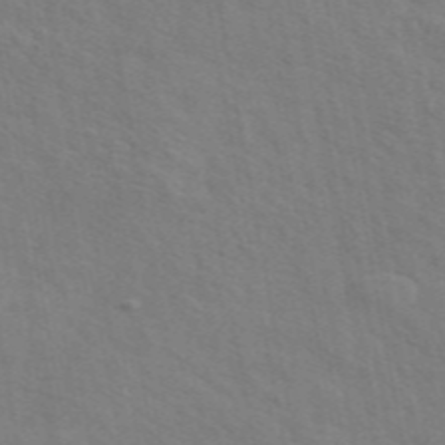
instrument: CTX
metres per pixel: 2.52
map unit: ANa
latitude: 49.1592
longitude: -74.6679
